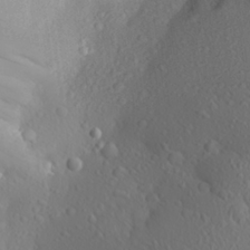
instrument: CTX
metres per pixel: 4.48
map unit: Aa
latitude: 25.5749
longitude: -146.2523
